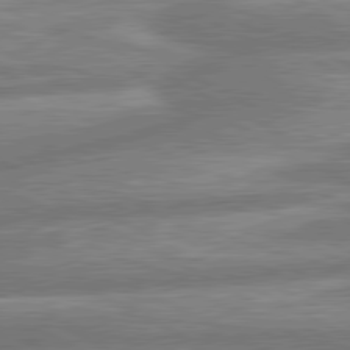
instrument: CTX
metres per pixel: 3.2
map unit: lApd
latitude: 80.6301
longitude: -167.0080
